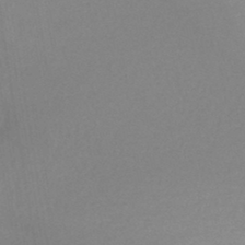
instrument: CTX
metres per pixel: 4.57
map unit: HNb
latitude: -45.2565
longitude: -45.4993
